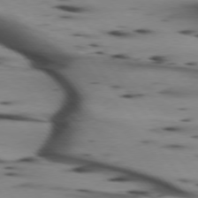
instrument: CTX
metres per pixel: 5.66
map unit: lApd
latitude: 75.0458
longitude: -64.9892
